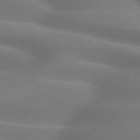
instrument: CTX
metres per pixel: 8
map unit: lApd
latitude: 74.9703
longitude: -59.1592
